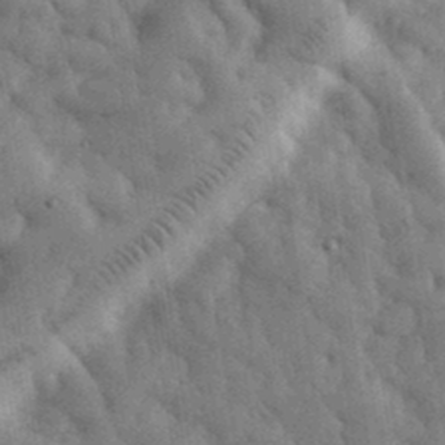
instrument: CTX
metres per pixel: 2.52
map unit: eHh
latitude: 35.4804
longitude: -68.7057
